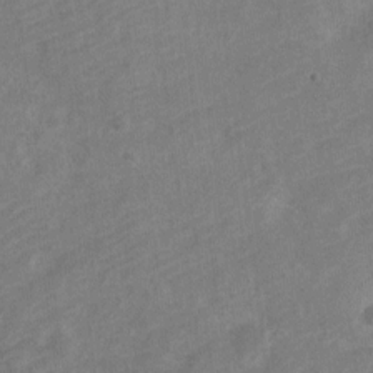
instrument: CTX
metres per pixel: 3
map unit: Nve
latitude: -18.8219
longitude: 109.0297
